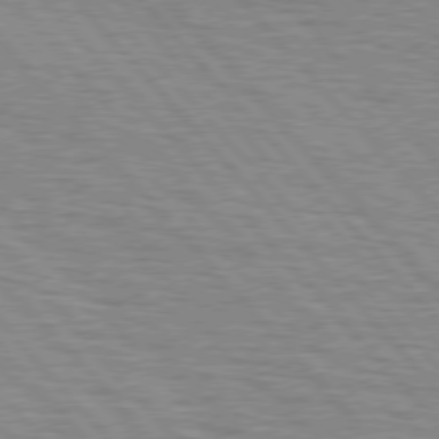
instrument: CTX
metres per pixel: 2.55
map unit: lApd
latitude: 76.4979
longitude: -72.4979
